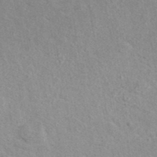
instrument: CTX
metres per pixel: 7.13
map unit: ANa
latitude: 41.3481
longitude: 18.3306
